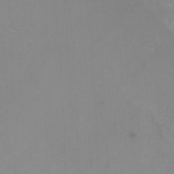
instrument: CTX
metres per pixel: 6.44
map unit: Nhu
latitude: -8.4440
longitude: -73.7639
